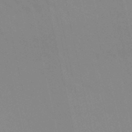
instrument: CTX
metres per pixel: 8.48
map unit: lHb
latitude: -48.8030
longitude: 75.3699
